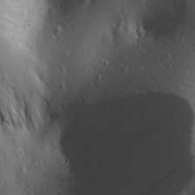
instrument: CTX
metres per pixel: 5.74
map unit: Aa
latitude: 29.3293
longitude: -139.0080
